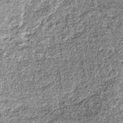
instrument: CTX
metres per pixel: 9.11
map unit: lHb
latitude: -36.7652
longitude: 64.7086
